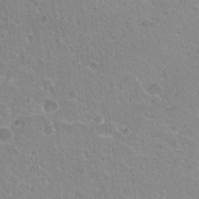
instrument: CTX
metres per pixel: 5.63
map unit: Hto
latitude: 21.0648
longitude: -34.1011
